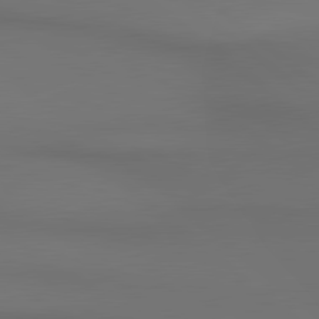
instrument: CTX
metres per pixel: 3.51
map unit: lApd
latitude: 80.6113
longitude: 154.8975
